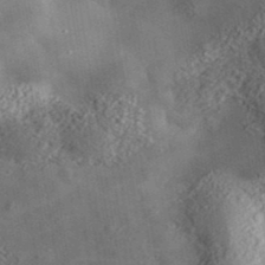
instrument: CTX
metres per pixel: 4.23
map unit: lHvf
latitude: 37.4993
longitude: -89.3860
